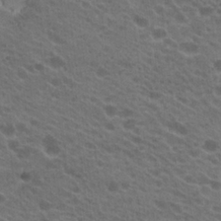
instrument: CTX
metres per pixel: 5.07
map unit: Hto
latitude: 22.6868
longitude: -37.8584
